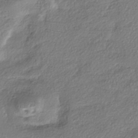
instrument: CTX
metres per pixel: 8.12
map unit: eHh
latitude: -41.8044
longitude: 121.2943
